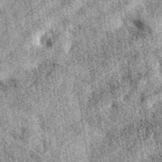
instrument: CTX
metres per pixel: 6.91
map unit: eAb
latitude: 39.7261
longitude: 110.7085
